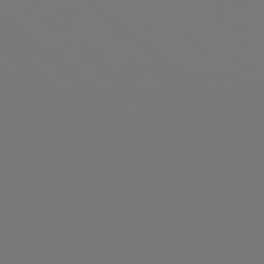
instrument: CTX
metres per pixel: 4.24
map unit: Hpe
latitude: 78.3090
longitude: -163.0459
